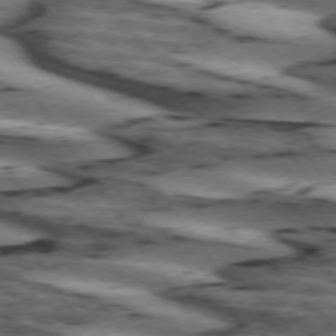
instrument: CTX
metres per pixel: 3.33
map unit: lApd
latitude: 74.2900
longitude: -75.2348
